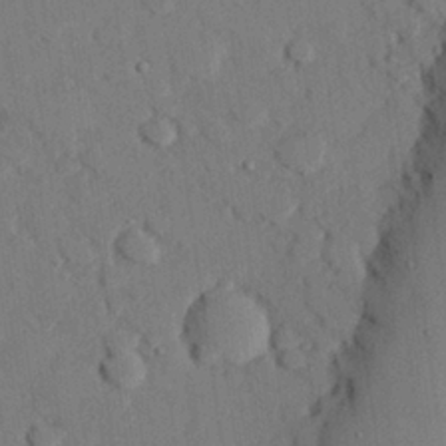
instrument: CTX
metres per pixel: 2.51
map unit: eHh
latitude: 26.8569
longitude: -80.3467
